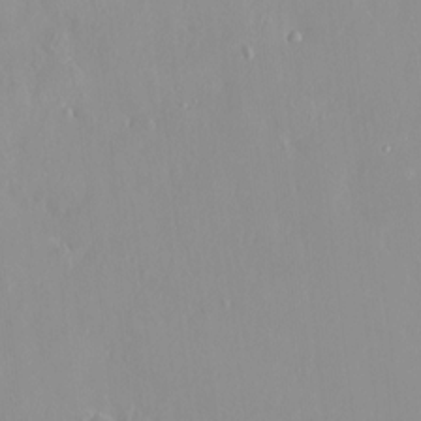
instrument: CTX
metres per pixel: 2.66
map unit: HNhu
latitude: 3.3859
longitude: 7.4454
